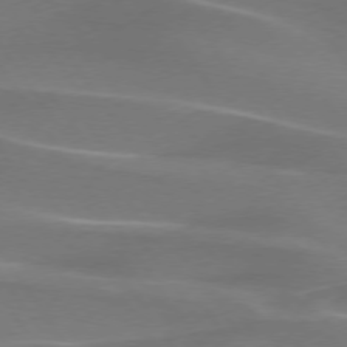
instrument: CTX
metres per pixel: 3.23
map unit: lApd
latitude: 74.4979
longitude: -61.8772
